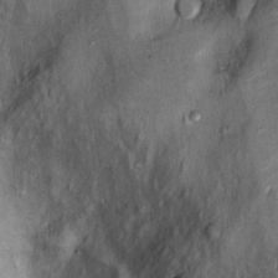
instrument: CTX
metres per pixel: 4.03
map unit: Ht
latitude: 9.3104
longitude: -32.4412
